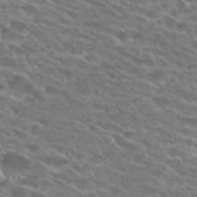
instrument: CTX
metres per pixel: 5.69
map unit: Hto
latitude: 26.7813
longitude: -42.4034
